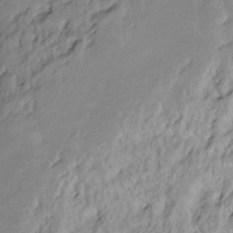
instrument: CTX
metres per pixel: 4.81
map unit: Ht
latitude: -14.7275
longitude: -42.2334
